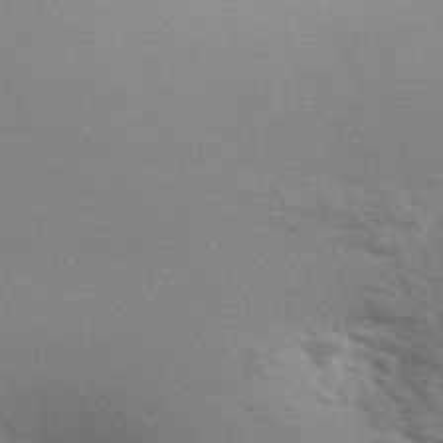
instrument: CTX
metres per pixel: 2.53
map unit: ANa
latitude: 51.0080
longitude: -70.9514
